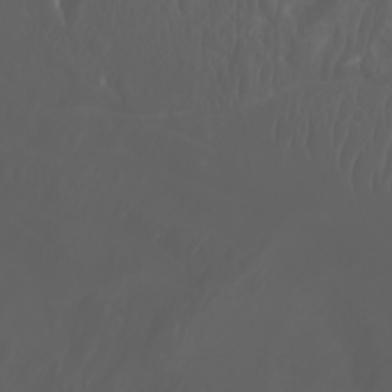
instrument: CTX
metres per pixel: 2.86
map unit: Htu
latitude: -5.1431
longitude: -89.4994
